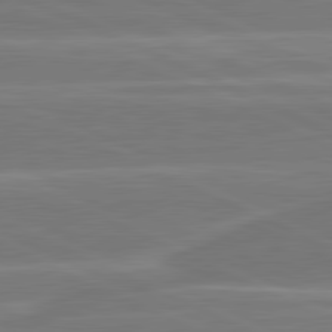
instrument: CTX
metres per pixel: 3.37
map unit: lApd
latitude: 81.4237
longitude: -135.4804
